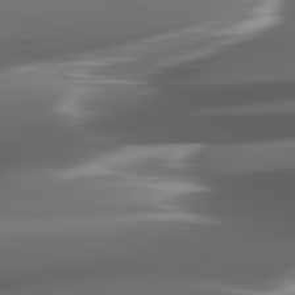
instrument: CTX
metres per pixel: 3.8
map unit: lApd
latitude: 82.3278
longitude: -148.4034
